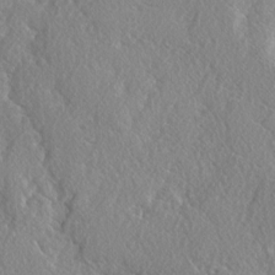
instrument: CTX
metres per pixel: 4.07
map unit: lAvf
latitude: -5.1998
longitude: -109.1970
